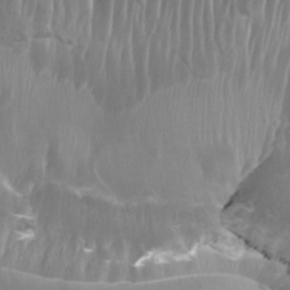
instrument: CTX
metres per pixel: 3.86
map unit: Nhu
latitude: -9.6155
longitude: -76.4601
